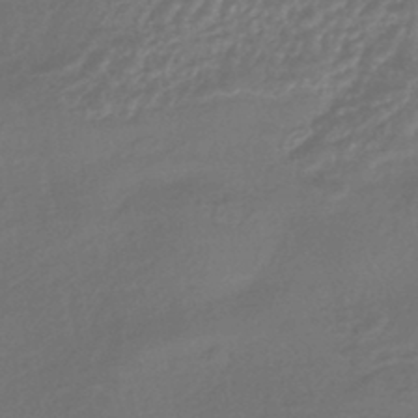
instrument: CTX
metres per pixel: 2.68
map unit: HNhu
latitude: -43.6910
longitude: 89.8800
